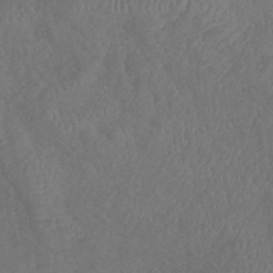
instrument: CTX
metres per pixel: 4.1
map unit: lHb
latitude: -38.2740
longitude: 73.8800
